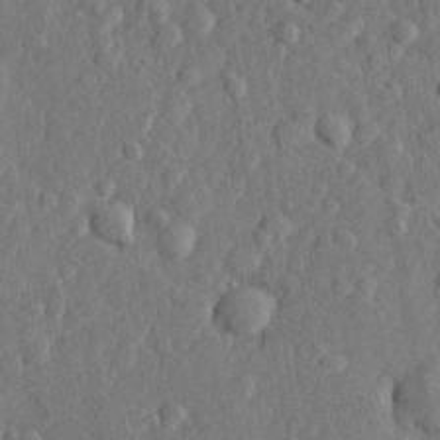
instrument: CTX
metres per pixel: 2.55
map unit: lHvf
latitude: 22.8380
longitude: 143.5966
